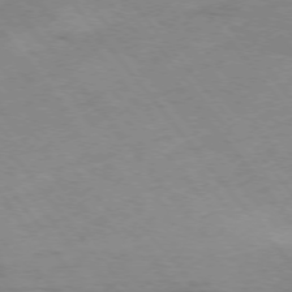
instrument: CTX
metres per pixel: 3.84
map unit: Hpe
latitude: -76.3306
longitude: -18.8191
